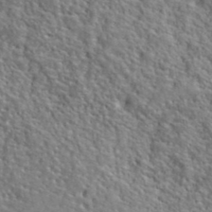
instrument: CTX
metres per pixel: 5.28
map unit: lHvf
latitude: 40.8380
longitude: -89.0081
